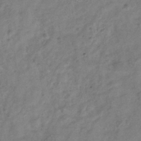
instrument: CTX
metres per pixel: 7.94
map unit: Hve
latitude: -33.5210
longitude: 89.7477
